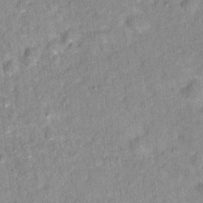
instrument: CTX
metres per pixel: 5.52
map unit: Hto
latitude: 16.5735
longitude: -36.4412
